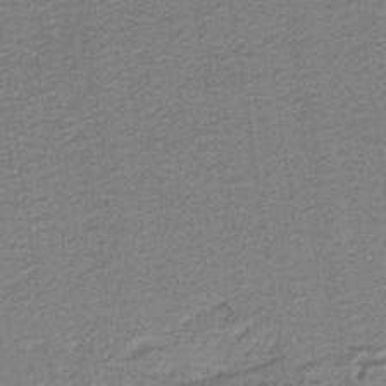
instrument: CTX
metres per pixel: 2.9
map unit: lHb
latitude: -40.1606
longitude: 54.9731
